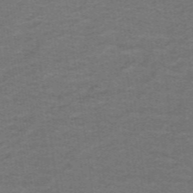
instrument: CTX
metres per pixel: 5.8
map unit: lHb
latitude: -42.9352
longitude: 54.6897
